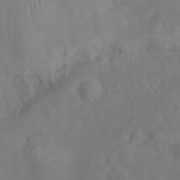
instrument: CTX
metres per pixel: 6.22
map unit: Ht
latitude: -9.4643
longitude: -22.9514
